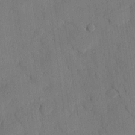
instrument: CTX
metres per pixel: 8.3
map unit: eHh
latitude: 25.8016
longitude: -79.9528
